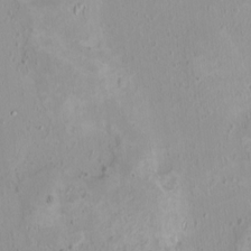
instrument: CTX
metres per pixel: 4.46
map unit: HNhu
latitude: 3.6505
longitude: 5.4643
